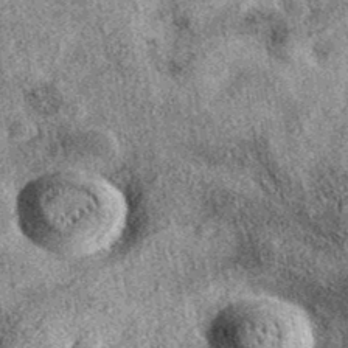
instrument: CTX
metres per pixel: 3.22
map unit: eAb
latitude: 37.8394
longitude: 107.1620
